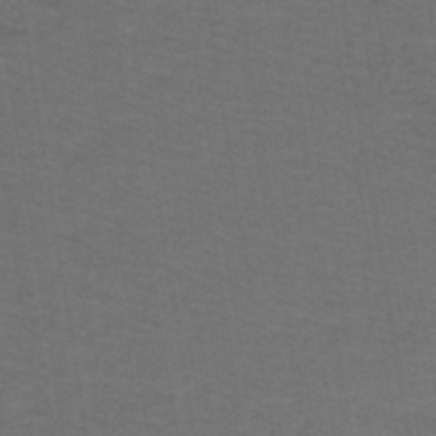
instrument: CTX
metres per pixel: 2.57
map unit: lHb
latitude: -43.1053
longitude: 54.4440
